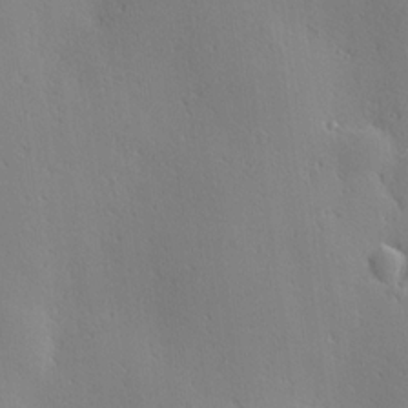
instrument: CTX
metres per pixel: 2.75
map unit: Hve
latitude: 18.7246
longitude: 150.1984
